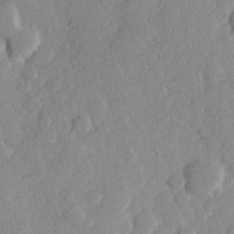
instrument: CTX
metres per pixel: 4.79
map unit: Hve
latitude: 24.1199
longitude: 144.3684
